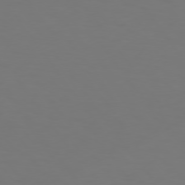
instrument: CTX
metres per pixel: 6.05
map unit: Hpe
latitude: 74.6302
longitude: -123.3671
